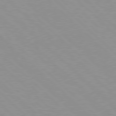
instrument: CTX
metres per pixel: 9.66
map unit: Hpe
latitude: 77.5938
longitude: -153.4238
